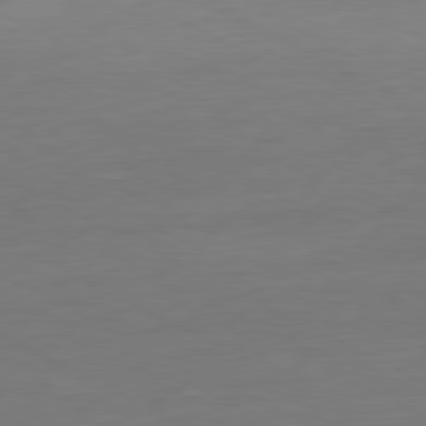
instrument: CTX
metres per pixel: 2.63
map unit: Ap
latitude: -80.4818
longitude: -82.7624
